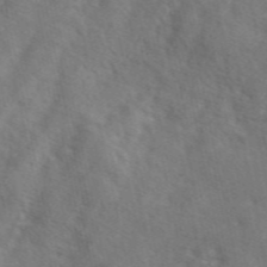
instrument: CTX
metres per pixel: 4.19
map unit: eAb
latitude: 49.8016
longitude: 119.2754
